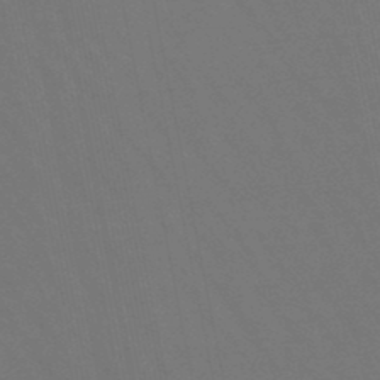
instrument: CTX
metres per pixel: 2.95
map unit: lHb
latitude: -47.6910
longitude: 69.5966
